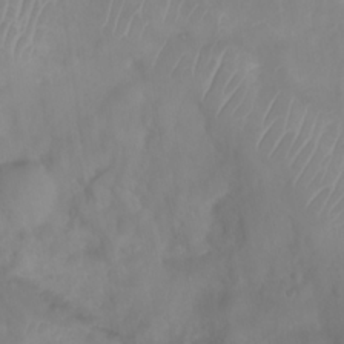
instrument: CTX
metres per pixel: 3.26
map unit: Htu
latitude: 2.8380
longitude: -22.0255
